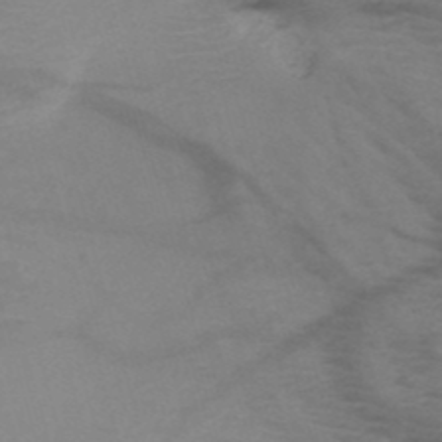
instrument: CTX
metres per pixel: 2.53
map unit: HNb
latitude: -49.5777
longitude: -46.5168
